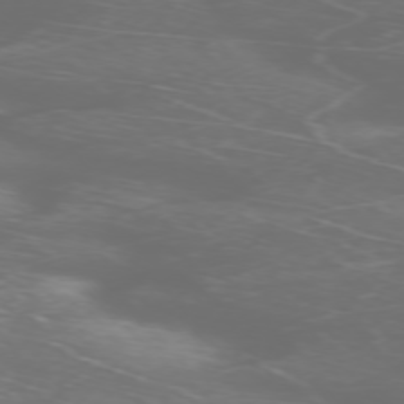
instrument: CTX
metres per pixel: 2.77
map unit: Ap
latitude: -77.1053
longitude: -68.1956
